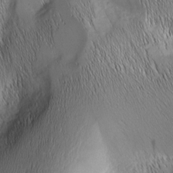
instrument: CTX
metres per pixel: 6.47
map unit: Nhu
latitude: -7.0486
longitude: -152.1200
